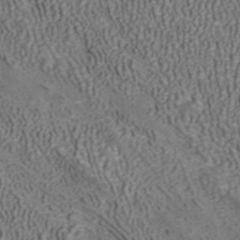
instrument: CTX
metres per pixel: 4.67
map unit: ANa
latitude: 40.7435
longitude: 20.8219
